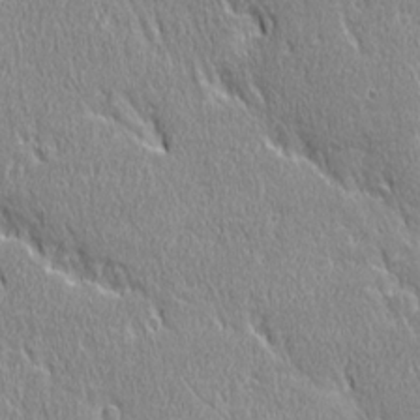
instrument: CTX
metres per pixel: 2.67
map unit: Ave
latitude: 21.7639
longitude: -135.8961
